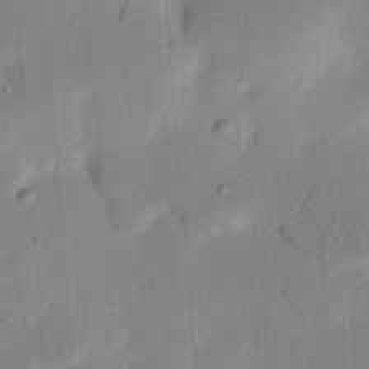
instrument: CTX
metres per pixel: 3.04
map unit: Nhu
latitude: 15.3671
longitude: -75.2159
